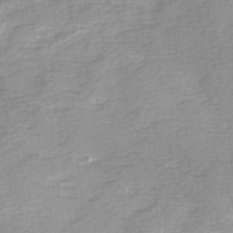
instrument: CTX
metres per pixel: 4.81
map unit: Ave
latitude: 0.9513
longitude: -112.2522
